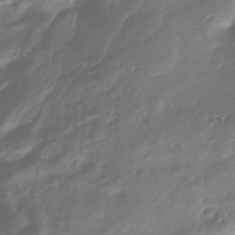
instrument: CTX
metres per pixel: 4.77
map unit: ANa
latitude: -39.1620
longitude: 96.6708
